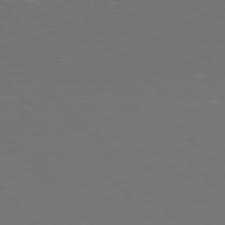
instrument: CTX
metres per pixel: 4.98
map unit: Hpe
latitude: 77.3670
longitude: -170.8569
